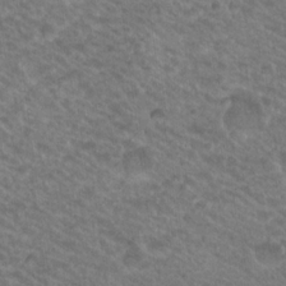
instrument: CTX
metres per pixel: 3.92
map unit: Nhu
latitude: 19.1403
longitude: -32.7435
